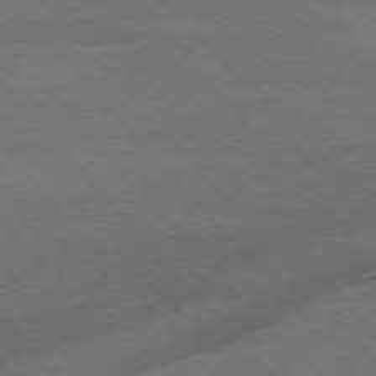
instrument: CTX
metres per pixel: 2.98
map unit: Ap
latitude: -77.2754
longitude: -88.2145
